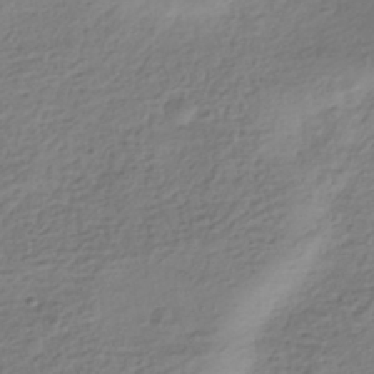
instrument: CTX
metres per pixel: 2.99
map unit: HNhu
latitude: -41.7289
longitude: 99.7477
